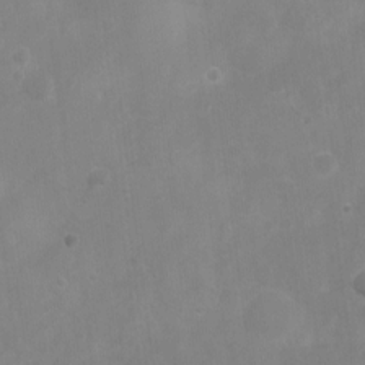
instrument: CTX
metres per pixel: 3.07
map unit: Nhu
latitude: 4.4790
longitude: -17.1403
